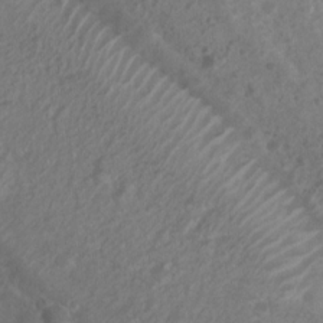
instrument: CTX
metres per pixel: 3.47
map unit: Nhu
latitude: 7.7072
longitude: -21.4804
